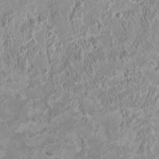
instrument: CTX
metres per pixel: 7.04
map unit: HNhu
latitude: 3.4993
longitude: -2.6868
